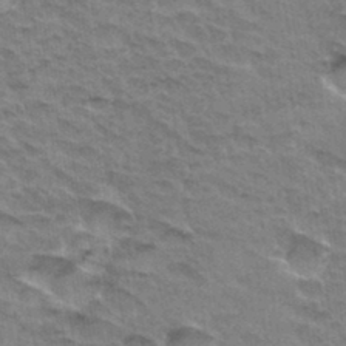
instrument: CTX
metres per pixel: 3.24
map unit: Hto
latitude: 33.5749
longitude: -47.1404
